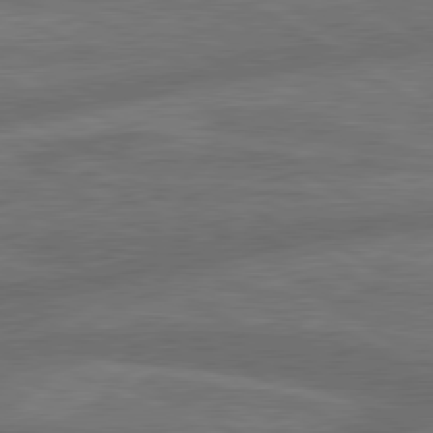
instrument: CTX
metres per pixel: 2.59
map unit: lApd
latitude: 79.9717
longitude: -164.8569
